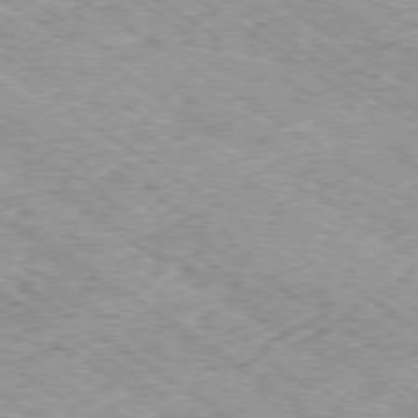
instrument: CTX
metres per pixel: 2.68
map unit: Hpe
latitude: -79.5588
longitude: 8.2739
